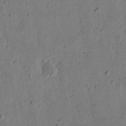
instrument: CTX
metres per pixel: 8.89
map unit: eHh
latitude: 21.5182
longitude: -69.3482
